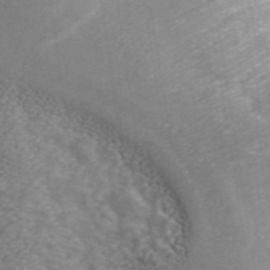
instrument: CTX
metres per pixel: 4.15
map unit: ANa
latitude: 43.4427
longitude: 26.2172
